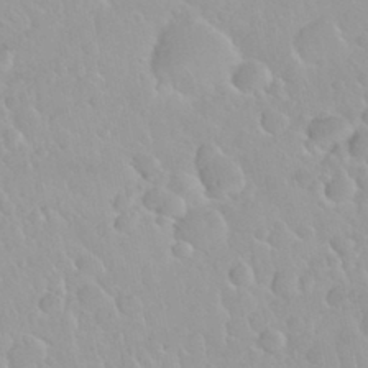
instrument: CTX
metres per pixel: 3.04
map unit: Nhu
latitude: 29.6694
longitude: -55.4426
